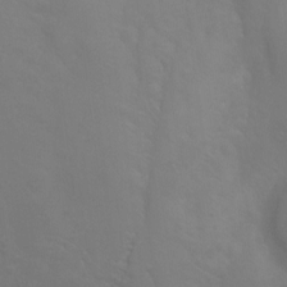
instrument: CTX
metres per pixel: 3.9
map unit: Hto
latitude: -6.6140
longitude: -49.5371
